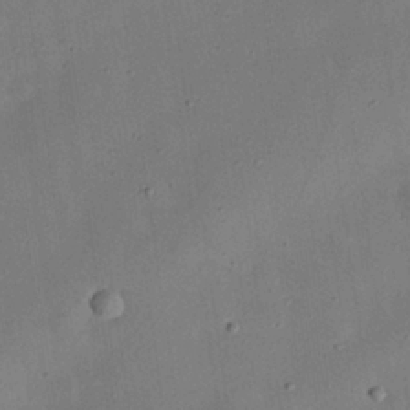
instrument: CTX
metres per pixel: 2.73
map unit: eHh
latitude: 24.9891
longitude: -69.2348
